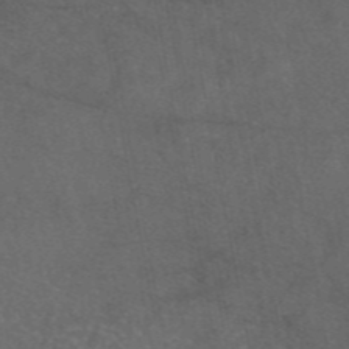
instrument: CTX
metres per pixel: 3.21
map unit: eAb
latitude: 46.8002
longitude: 112.0661
